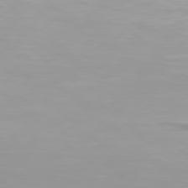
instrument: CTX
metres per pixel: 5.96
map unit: Hpe
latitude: 78.4790
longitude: -140.9891
